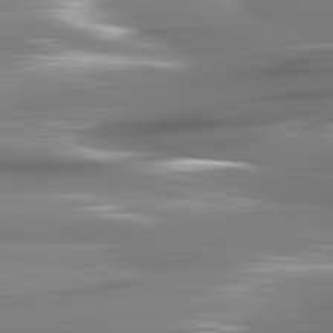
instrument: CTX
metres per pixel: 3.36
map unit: lApd
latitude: 81.8961
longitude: -148.1389
